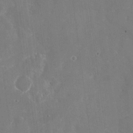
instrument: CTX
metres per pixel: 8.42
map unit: Nhu
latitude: -22.8408
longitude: -72.9136
